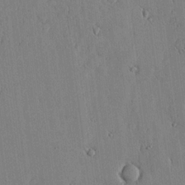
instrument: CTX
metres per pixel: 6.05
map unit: lHvf
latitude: 17.5182
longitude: -112.8191
